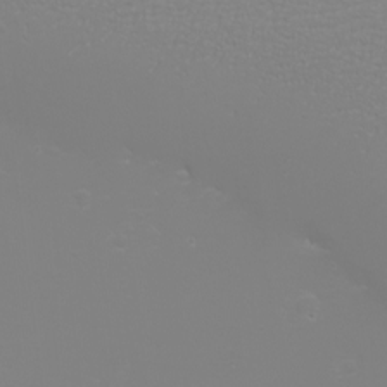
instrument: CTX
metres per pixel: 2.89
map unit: eHh
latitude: -6.6518
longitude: -79.4994
